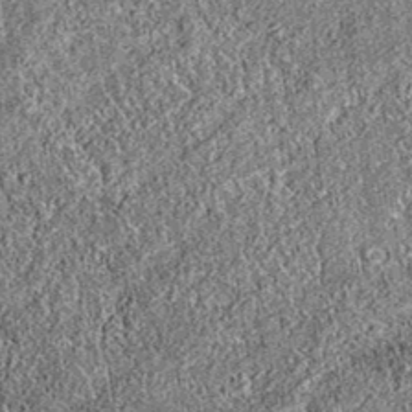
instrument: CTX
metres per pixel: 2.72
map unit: eAb
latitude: 36.5546
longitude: 110.8597
